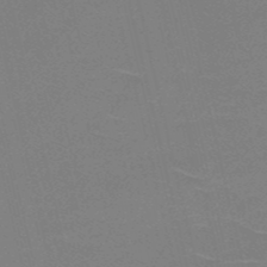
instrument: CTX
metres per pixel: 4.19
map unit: HNb
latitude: -50.4251
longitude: -42.1011
